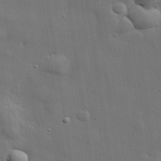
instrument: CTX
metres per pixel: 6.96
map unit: lHvf
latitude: 31.6316
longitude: -88.3279
